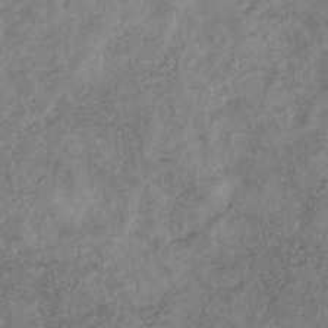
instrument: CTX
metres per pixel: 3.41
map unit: eHb
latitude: -31.2187
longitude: 72.2172
